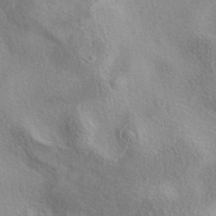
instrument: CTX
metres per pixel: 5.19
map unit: eAb
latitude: 40.6679
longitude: 104.9730
